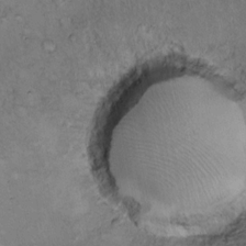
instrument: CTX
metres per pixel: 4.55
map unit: Hto
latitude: 11.8017
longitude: -58.3656
